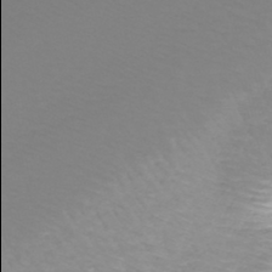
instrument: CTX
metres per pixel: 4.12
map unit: lHb
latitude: -44.1795
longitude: 54.0094
